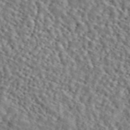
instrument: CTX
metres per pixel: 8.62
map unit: ANa
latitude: 46.4223
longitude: 49.1054
